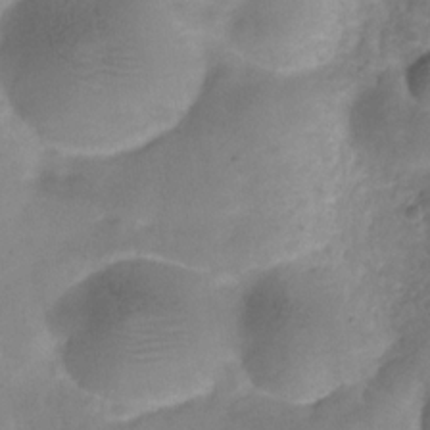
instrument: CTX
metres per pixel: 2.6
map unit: Hve
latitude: -32.0094
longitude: 92.9164
